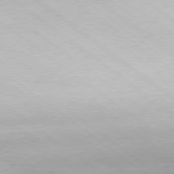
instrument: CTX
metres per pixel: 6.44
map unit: Hpe
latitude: -79.0297
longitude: 10.4062
